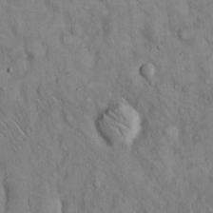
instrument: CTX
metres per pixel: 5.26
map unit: Hto
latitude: 14.3279
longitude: -58.4412
